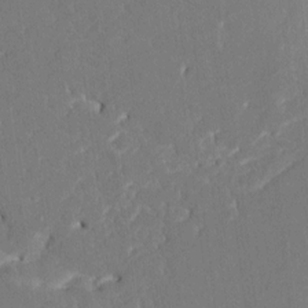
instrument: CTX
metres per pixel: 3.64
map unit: HNhu
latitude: 7.2159
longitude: -5.3671
